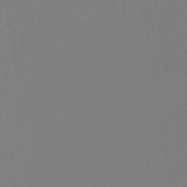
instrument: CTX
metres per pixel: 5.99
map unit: lHb
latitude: -33.6533
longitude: 67.0486
